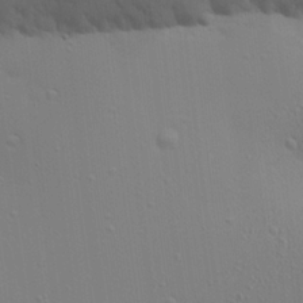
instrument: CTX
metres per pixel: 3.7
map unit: Aa
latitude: 21.9528
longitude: -142.7246
